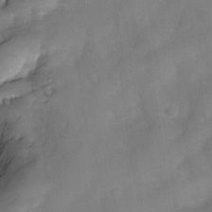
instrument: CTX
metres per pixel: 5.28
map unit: Nve
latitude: -27.1620
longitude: -148.4790
